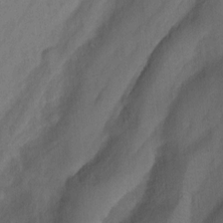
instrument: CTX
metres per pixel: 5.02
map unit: Hto
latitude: 0.1766
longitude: -34.5168
